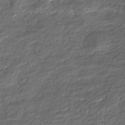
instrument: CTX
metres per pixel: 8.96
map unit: Nhe
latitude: -45.7289
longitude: 152.2928
